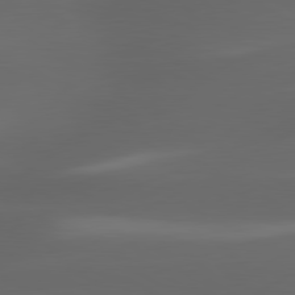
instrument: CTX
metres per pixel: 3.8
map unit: lApd
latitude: 80.1200
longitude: -144.7813
